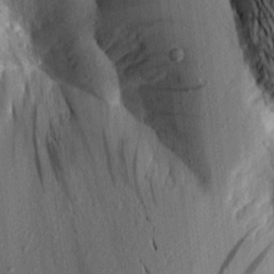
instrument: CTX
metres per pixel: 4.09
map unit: Aa
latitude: 15.9906
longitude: -147.1404
